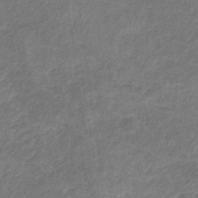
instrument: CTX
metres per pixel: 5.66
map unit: eHb
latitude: -32.1228
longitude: 68.7274
